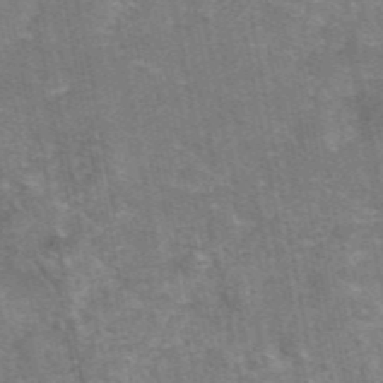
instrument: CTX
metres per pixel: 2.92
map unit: eAb
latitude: 47.3104
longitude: 104.0094
